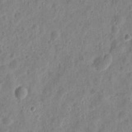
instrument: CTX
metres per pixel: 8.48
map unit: eHh
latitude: 9.7261
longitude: -74.1767
